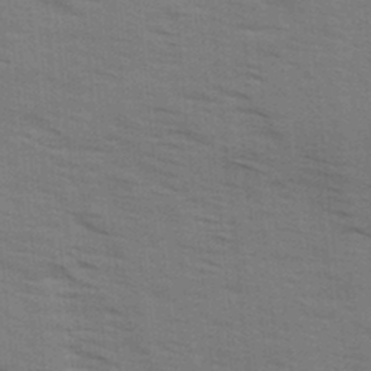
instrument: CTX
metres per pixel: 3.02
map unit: Ave
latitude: 14.5168
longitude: -102.7435
